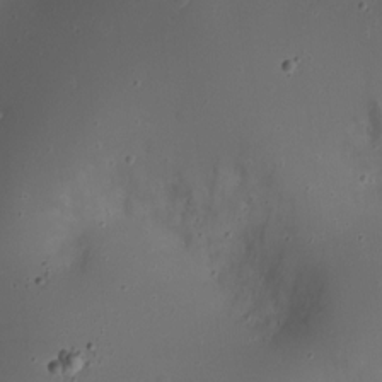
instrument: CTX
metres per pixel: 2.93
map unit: Nhe
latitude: -19.5777
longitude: 144.8219
